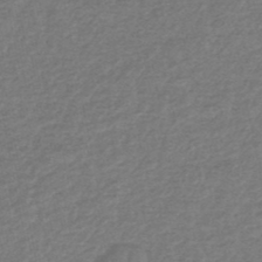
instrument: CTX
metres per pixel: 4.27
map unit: HNhu
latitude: -48.5007
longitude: 96.7463
